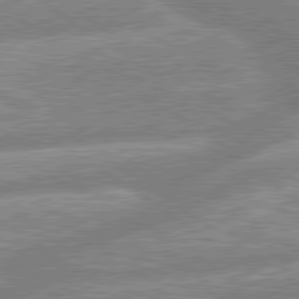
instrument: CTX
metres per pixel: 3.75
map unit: lApd
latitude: 80.0444
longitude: -164.0444
